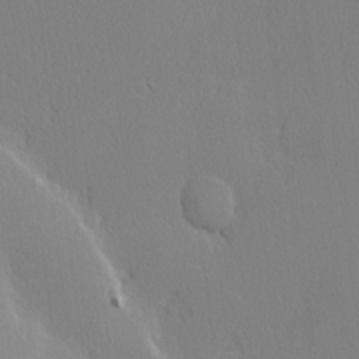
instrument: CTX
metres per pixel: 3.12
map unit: lHvf
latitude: 21.5938
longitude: 141.9556
